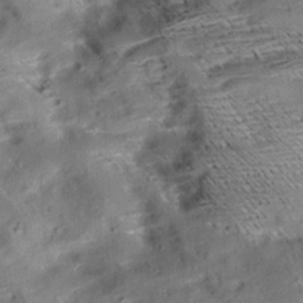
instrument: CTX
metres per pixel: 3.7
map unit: Aa
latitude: 9.4049
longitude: -140.5545
